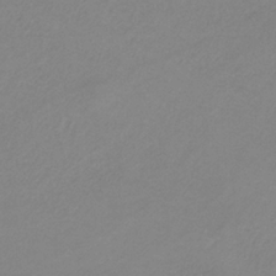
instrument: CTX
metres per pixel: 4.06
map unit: HNb
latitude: -32.1795
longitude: 60.9164
